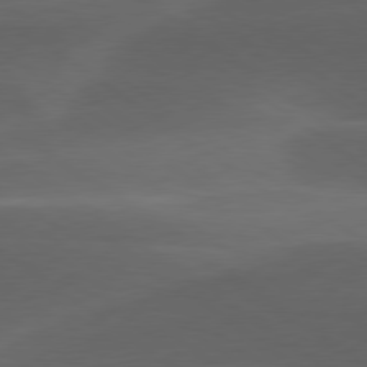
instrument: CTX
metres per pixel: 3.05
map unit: lApd
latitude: 79.0459
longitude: -49.6883
